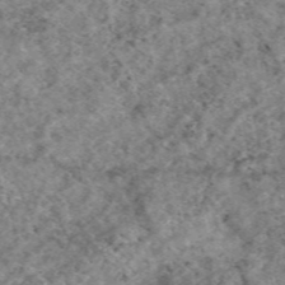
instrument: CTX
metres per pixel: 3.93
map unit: eAb
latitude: 48.7435
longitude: 109.7100
